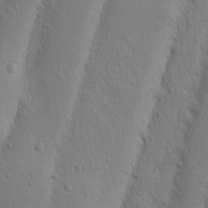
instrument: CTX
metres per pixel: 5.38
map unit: Nhu
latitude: 15.5372
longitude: -74.8002
